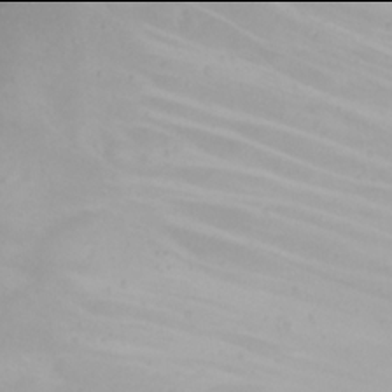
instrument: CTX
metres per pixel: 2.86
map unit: eHh
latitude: 21.9906
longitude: -64.0822
